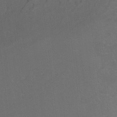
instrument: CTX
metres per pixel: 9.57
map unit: Ht
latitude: 0.0444
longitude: -38.3089
